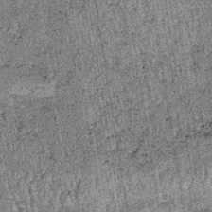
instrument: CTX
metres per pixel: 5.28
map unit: lHb
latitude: -37.4643
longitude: 67.5022
